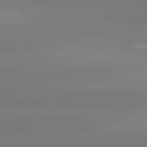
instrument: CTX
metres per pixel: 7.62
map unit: lApd
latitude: 81.1592
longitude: -156.2333
